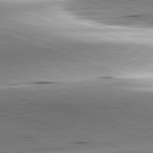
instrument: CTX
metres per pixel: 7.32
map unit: lApd
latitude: 82.0444
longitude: -151.4237
